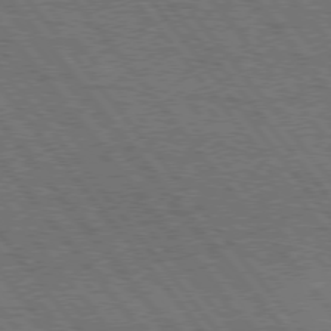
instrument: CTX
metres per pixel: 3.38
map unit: Hpe
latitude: 75.5749
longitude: -139.7639
